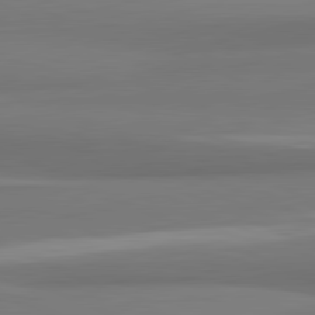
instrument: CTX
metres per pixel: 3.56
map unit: lApd
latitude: 81.9339
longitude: 172.3684
